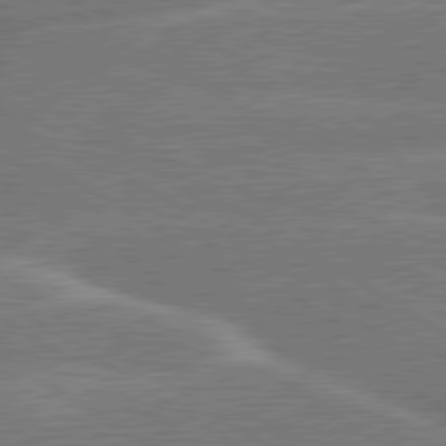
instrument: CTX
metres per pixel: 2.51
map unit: lApd
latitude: 79.7450
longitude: -145.7638
